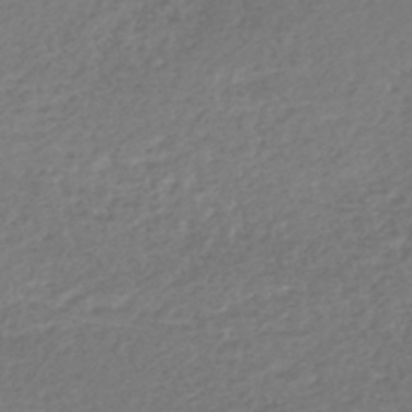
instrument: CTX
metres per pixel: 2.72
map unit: lHb
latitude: -42.8030
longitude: 69.7099
